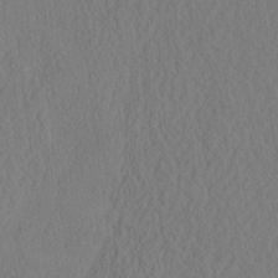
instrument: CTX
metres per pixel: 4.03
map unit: eHh
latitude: -3.0675
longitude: 16.3873
